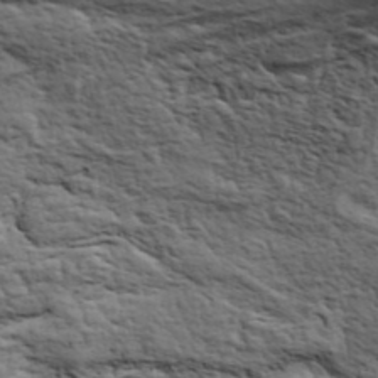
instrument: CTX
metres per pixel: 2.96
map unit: ANa
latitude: 41.5371
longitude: 50.1038
